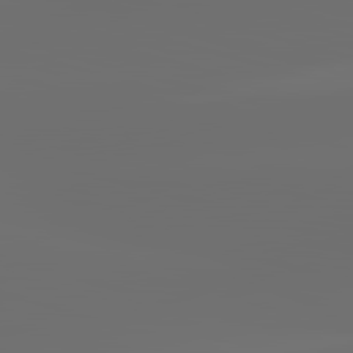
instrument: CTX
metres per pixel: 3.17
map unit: lApd
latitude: 83.6127
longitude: -130.8569
